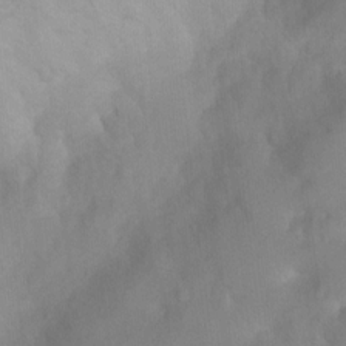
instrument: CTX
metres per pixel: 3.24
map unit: Ht
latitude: 6.1956
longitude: -30.1956
